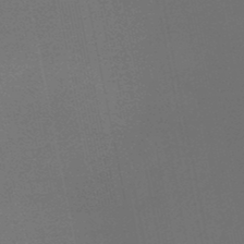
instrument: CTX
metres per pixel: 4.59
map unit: HNb
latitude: -47.8044
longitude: 58.5762
